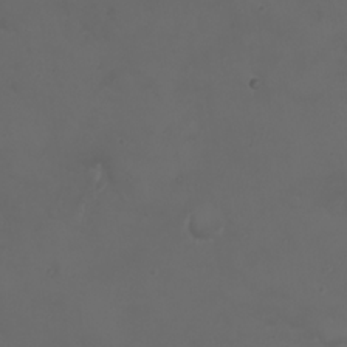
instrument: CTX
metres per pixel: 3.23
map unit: Nhu
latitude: 22.5168
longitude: -63.6883
